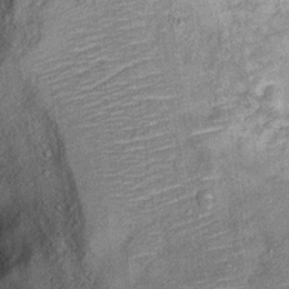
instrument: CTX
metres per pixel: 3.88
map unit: Ht
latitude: 11.3482
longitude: -39.7827
